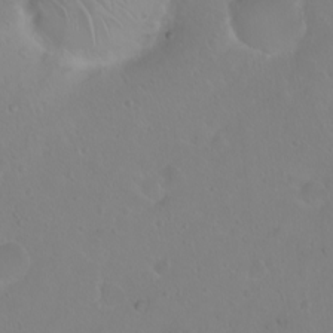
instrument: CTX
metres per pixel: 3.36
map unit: eHh
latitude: 1.3670
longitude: -55.2537
